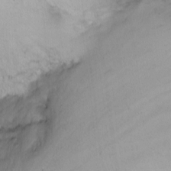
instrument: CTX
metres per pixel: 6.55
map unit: Nhu
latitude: -6.8786
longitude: -65.8583
